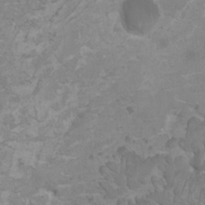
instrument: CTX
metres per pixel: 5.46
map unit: HNhu
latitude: 2.1955
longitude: -1.7260
